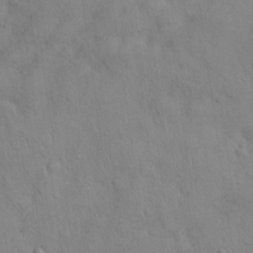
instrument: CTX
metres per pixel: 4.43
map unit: Nhu
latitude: 28.1955
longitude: -69.5182
